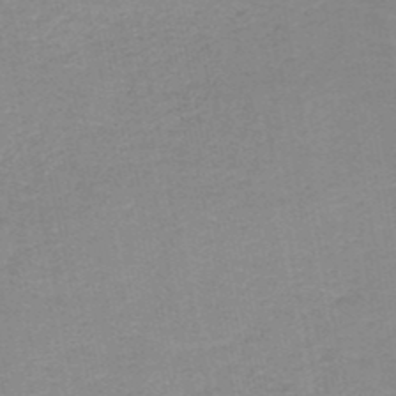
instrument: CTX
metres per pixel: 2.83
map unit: HNb
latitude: -49.7856
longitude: -49.0081
